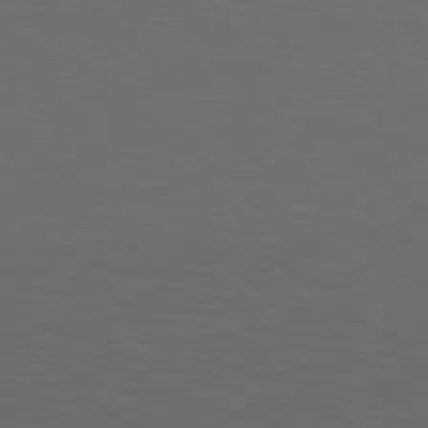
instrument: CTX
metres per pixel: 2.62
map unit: lApd
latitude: 78.5735
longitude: -176.2333
